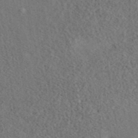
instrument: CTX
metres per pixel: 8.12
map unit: eAb
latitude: 42.6113
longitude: 110.4818
